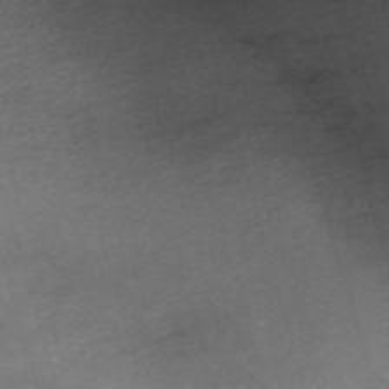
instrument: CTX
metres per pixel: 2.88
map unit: eHh
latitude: -61.8800
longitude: 53.3509
